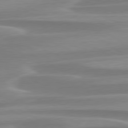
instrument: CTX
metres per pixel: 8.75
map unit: lApd
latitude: 79.3860
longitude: -114.5734
